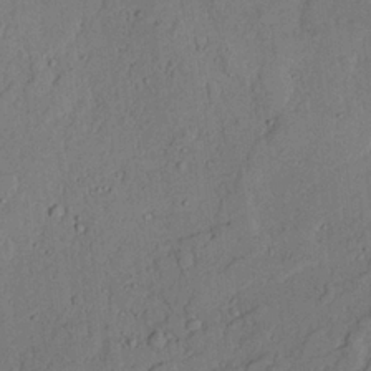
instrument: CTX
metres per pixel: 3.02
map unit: lAvf
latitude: 23.4993
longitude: -109.8394
